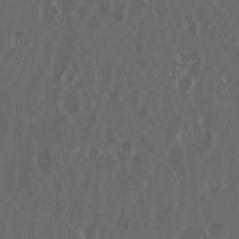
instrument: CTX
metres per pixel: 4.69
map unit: Nhu
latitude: 29.8772
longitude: -60.1389
